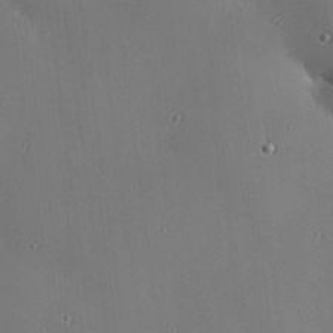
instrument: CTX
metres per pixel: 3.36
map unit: eHh
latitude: 23.8205
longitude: -91.2348
